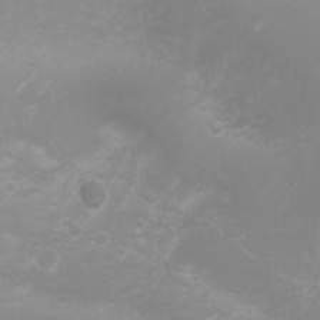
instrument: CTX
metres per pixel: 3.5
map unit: Htu
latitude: -0.7275
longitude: -75.1592
